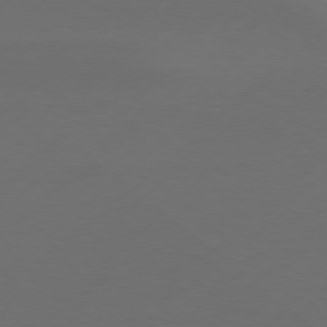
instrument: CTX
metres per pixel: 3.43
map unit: Hpe
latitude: 78.6302
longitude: -132.7246
